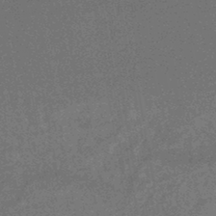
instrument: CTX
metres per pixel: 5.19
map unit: HNhu
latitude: -45.1053
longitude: 99.3509
